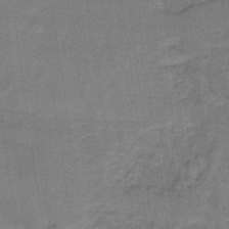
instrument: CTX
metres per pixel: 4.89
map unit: HNb
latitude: -35.7100
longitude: 57.2565
